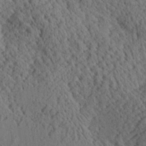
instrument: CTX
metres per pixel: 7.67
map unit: Aa
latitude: 24.9135
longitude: -134.7435
